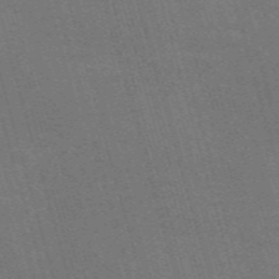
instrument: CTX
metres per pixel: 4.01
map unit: Nve
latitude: -59.4076
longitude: 63.0297
